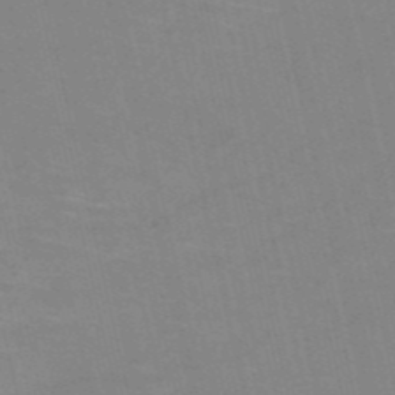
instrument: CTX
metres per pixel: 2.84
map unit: HNb
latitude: -52.4818
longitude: -45.1025
